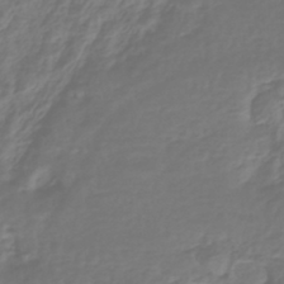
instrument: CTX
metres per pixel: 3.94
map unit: HNhu
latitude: -44.7463
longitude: 98.6329
